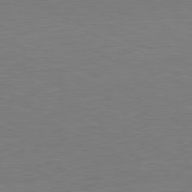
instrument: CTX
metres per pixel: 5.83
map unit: Hpe
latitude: -81.6344
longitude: 9.4643
